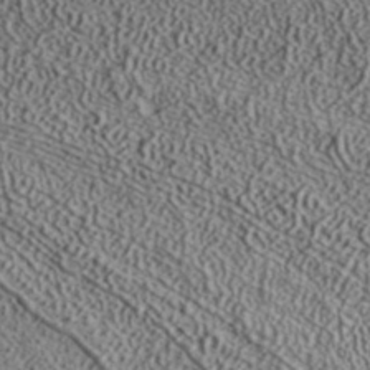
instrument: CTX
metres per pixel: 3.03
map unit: ANa
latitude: 39.4804
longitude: 17.9745
